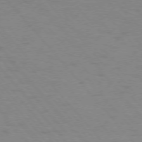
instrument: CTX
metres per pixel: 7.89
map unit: Ap
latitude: -76.6896
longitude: -64.0255
